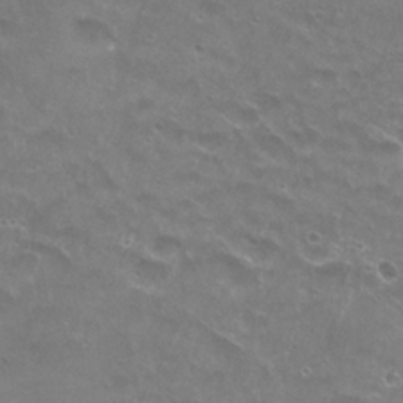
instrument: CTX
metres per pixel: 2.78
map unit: Hto
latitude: 24.8569
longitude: -37.1592
